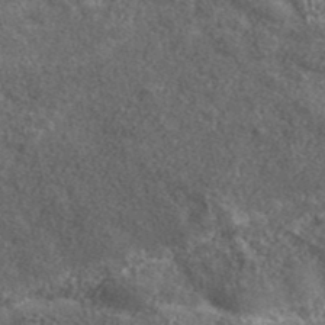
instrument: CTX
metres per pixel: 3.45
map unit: lHvf
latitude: 40.6301
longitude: -90.4223
